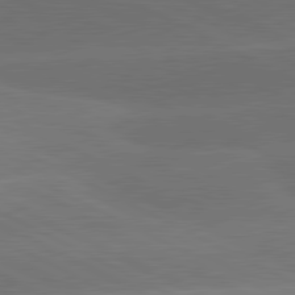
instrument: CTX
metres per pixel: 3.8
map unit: lApd
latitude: 81.2537
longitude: -147.5560
